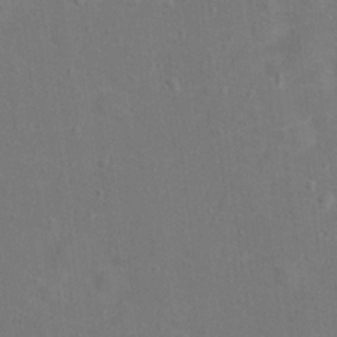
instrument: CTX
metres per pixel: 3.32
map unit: Hto
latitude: 14.3657
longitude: -41.5182
